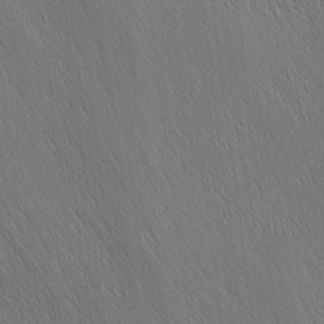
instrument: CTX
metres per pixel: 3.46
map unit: Nhu
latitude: -4.1794
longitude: -151.0080
